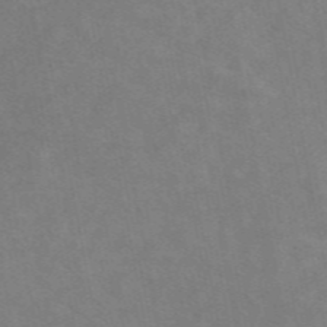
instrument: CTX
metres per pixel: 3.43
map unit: eAb
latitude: 48.9514
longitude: 120.7841
